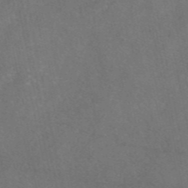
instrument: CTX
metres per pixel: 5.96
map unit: eAb
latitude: 47.4049
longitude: 109.5588
